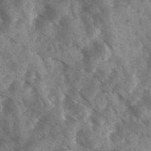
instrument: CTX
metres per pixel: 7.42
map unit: Ave
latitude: 17.8205
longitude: -131.0837
